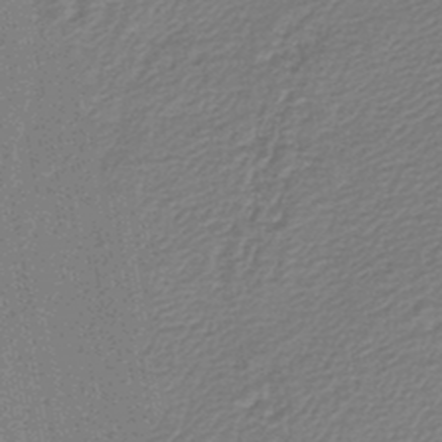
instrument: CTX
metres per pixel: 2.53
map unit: lHb
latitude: -44.7841
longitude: 74.7652
